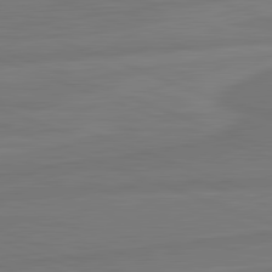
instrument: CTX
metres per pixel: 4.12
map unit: lApd
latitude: 82.1577
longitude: -174.9703
